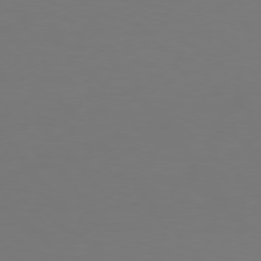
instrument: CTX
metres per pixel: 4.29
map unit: Hpe
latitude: 75.6694
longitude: -139.6694
